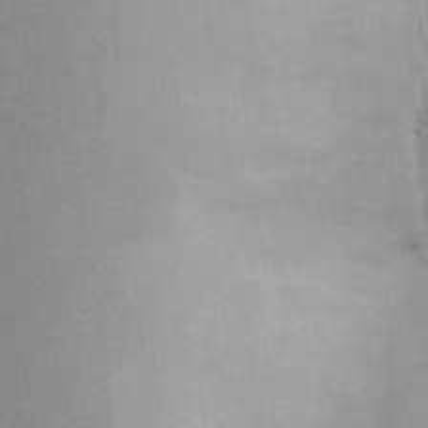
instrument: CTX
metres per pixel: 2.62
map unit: Nhu
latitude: 14.2145
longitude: -28.8569
